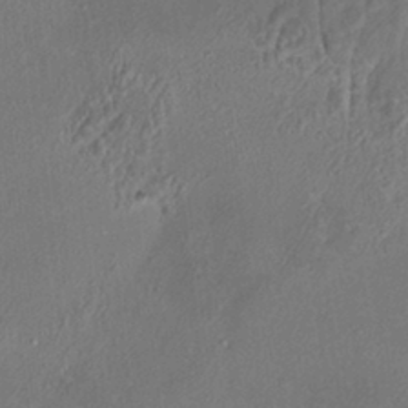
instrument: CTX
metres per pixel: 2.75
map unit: HNhu
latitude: 5.5938
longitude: 12.7085
